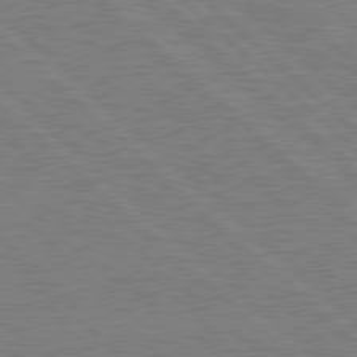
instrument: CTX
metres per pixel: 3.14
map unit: Hpe
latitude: 78.2712
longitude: -122.5735
